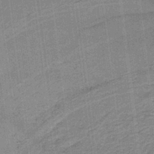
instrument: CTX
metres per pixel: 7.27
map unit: lHb
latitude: -35.9745
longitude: 59.2375
